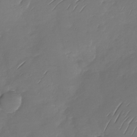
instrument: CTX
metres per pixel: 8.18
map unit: Nhu
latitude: -29.0487
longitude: -60.3278
